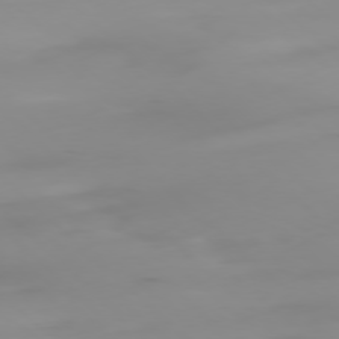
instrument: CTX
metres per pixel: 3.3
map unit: Ap
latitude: -78.1228
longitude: -65.0836
